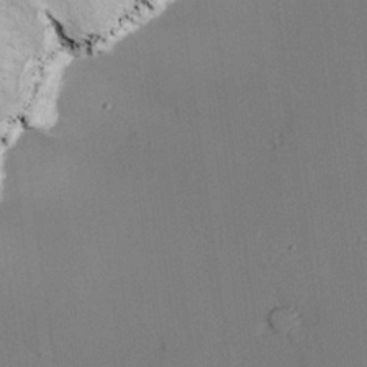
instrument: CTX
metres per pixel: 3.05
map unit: lAvf
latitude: 26.6680
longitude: -111.0648
